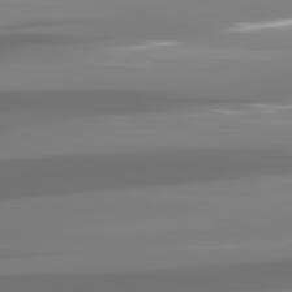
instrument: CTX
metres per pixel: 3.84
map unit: lApd
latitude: 81.3859
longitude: -138.5546
